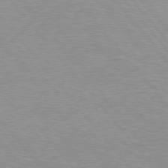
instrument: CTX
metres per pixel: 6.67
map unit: Hpe
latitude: 76.1011
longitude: -156.9702
